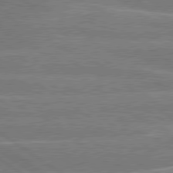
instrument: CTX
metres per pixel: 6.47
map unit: lApd
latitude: 79.8584
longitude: -129.7827
